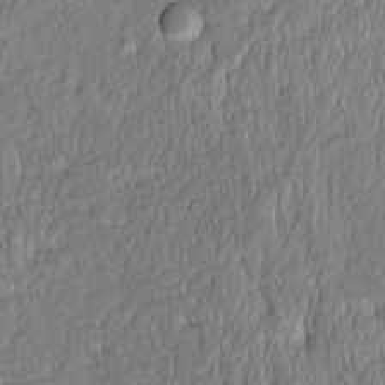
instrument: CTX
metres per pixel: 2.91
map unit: Htu
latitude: -5.5210
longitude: 153.7477
